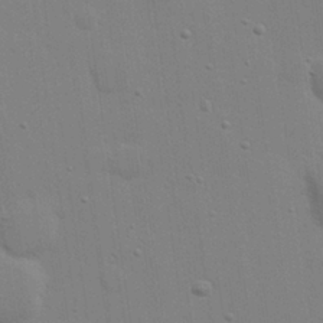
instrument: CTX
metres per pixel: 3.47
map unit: Hve
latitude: 26.8380
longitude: -92.8947
